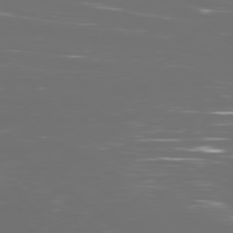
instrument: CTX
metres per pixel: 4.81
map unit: Ap
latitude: -76.9353
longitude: -69.7828
